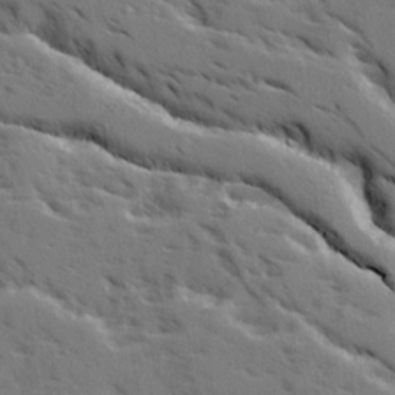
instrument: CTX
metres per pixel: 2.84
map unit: Ave
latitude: 15.8206
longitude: -130.6491
